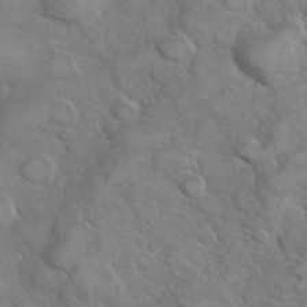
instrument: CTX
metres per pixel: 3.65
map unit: Hve
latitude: 31.2159
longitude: 151.6533
